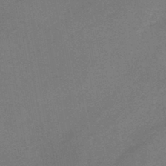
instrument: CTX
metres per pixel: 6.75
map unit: HNb
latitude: -44.0472
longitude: -40.5545
